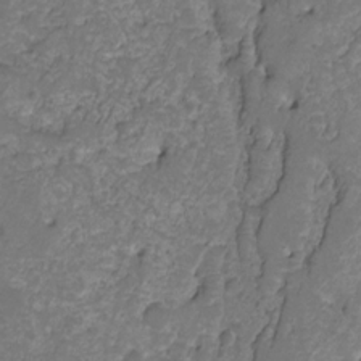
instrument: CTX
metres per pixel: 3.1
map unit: Nhu
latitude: -15.5966
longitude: -26.1767
